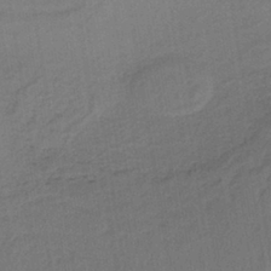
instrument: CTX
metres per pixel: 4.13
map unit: lHb
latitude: -38.9731
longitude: 63.4454
